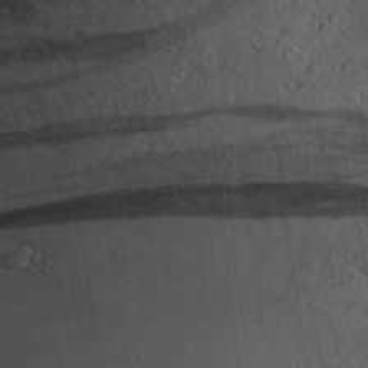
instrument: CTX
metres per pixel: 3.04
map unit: Aa
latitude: 30.9325
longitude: -136.9892
